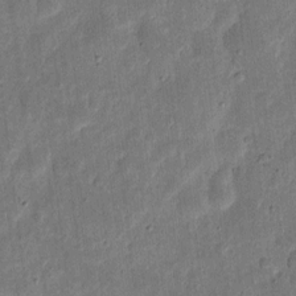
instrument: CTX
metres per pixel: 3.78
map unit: eHh
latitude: 5.4237
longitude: -71.1592
